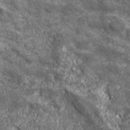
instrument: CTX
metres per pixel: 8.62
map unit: eHh
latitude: 43.4049
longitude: -88.5924
